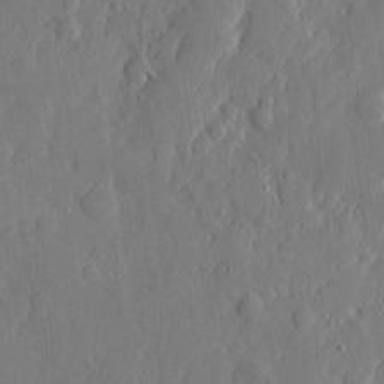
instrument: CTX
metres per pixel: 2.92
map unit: eHh
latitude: 6.1578
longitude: -72.8191
